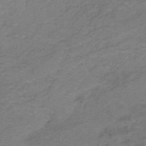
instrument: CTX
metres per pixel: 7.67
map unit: eHh
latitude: -43.1242
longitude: -33.4804
